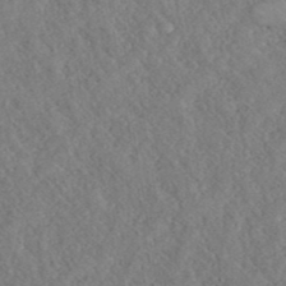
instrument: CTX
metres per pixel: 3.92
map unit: ANa
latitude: 40.7624
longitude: 18.5385
